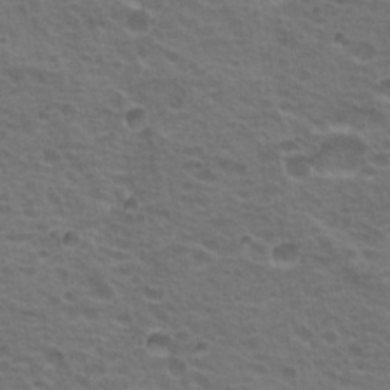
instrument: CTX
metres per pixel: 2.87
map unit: Hto
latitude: 20.0822
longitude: -32.1956
